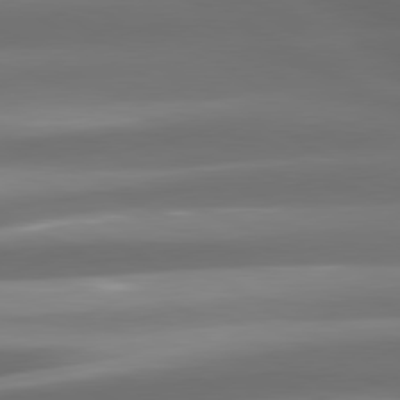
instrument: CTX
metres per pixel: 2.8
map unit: lApd
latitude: 80.3656
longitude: -139.4426
